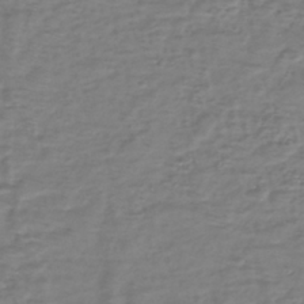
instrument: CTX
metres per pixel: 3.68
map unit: eHh
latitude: -39.6155
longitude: -28.4790
